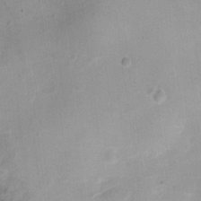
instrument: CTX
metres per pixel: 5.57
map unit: Ht
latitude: -3.9745
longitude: -19.6127
